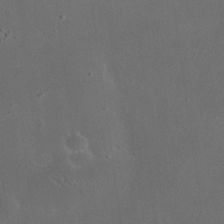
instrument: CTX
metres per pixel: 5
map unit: eHh
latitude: 24.0444
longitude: -65.9717
